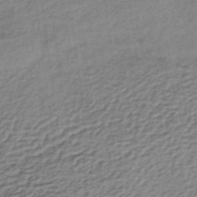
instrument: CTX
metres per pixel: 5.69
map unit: lHb
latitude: -35.1620
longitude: 60.3306
